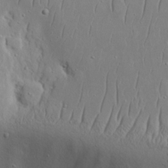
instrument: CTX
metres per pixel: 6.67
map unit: eHh
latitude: 17.6127
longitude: -71.3859
